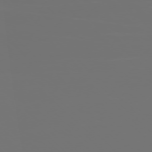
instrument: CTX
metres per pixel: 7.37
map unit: Ap
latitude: -77.4265
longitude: -62.0633
